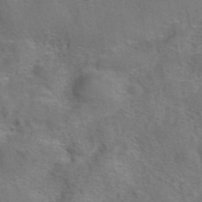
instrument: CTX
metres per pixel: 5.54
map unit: eAb
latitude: 42.2334
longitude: 104.6707
